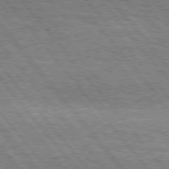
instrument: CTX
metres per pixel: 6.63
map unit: Hpe
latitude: 75.8583
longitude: -153.2159
